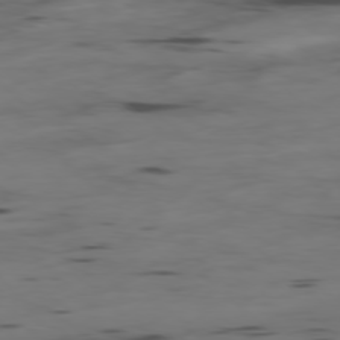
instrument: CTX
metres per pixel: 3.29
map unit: Hpe
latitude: -78.7463
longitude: -20.5357
